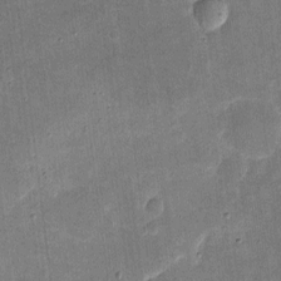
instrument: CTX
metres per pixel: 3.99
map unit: eHh
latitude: 4.8380
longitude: -70.9702
